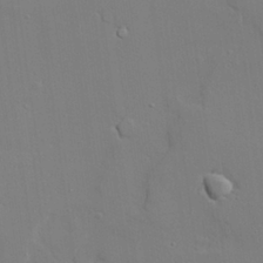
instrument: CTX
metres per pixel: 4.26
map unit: lAvf
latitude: 28.4979
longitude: -108.3845
